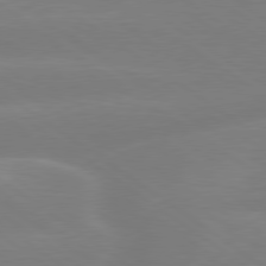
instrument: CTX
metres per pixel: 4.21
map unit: lApd
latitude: 79.1781
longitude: -149.6694
